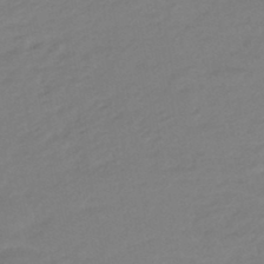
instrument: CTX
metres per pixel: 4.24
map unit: eHb
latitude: -46.7463
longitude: 88.8030
